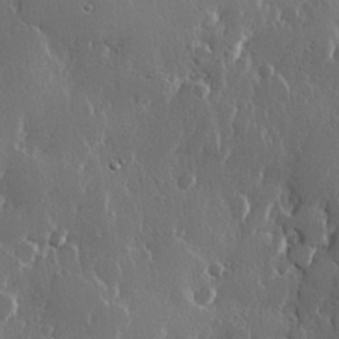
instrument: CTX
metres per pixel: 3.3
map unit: Hve
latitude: 22.8191
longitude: 146.3306
